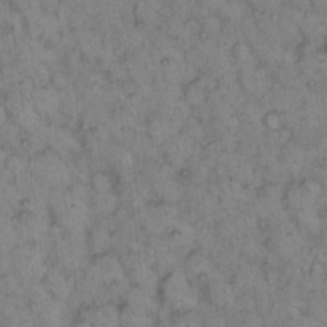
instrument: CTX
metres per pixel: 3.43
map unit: eHh
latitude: 15.5183
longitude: -64.5546
